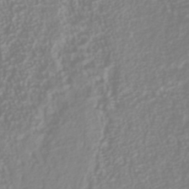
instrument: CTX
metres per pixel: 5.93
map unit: Nhu
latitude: -40.8408
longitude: -84.7624
